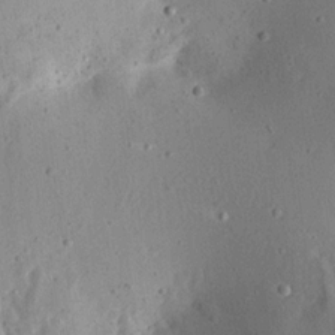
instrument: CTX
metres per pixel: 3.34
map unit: Aa
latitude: 12.7624
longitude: -140.4034
